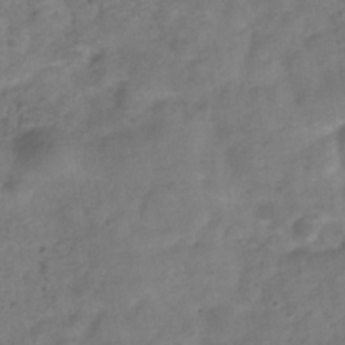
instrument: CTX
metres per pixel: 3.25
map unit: Hve
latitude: -32.8030
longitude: 89.7477
